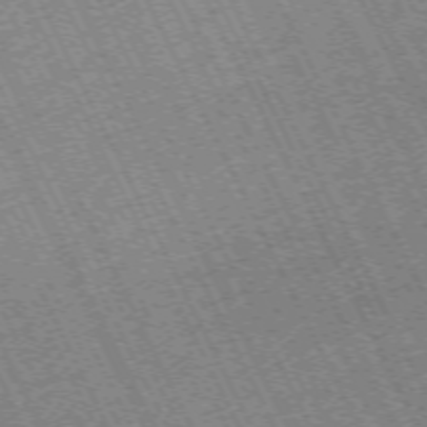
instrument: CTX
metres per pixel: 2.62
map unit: Hpe
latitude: -70.9731
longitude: 10.3684
